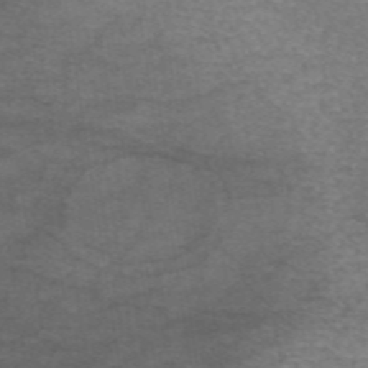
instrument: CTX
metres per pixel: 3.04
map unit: eAb
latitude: 46.4979
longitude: 102.4251
